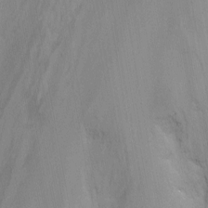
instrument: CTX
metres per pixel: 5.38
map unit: Nhu
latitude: -12.8030
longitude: -72.7058
